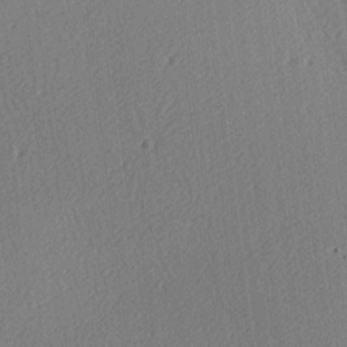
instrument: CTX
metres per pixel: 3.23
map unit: lAa
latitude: -9.8800
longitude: -127.5938
